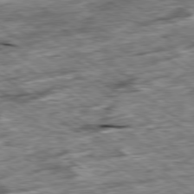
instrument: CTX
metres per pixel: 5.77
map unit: Ap
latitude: -79.7855
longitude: -85.6127
